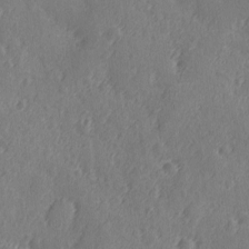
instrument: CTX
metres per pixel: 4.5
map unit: Ave
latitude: -9.2187
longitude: -118.8758
